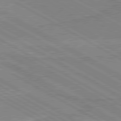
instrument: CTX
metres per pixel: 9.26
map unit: lApd
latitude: 80.1956
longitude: 168.2550
